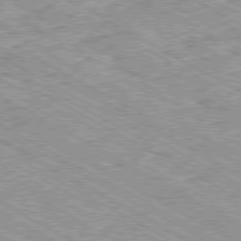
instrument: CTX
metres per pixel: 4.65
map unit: Ap
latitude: -80.4251
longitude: -53.1970
